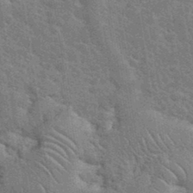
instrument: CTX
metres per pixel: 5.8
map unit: eHh
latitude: 35.7071
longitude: -65.6127
